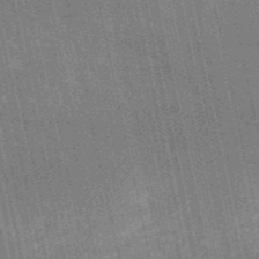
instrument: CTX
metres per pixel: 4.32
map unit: HNb
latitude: -52.9730
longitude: -38.4034
